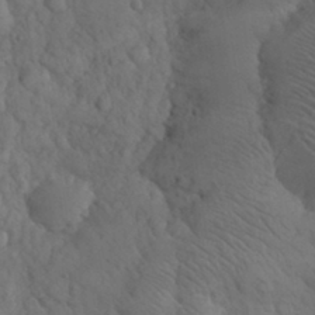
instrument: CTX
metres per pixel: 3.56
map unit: eHh
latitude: 31.1592
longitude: -67.7449
